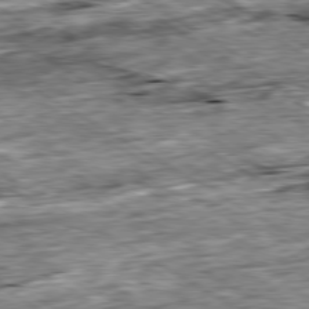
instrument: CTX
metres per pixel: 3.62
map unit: Ap
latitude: -80.0850
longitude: -88.7247
